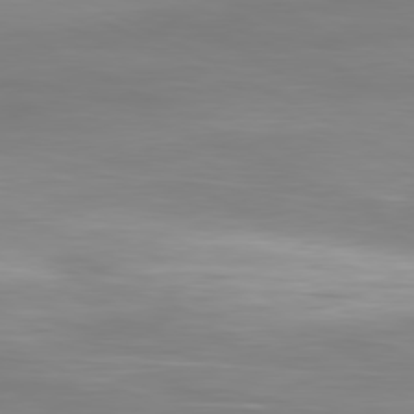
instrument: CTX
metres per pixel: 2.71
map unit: Ap
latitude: -80.8975
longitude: -59.7261
